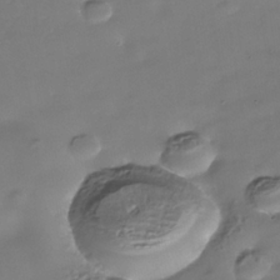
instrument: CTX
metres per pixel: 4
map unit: Nhe
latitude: -37.0297
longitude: -90.3845
